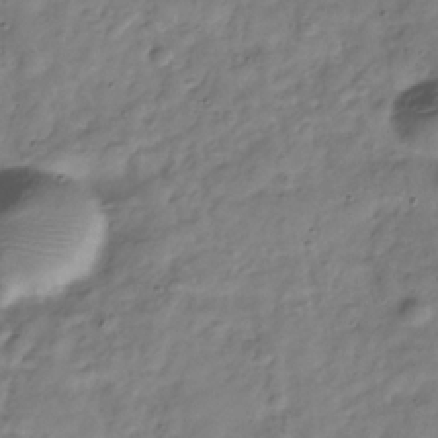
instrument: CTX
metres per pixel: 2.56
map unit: Hve
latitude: -32.1606
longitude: 90.5574
